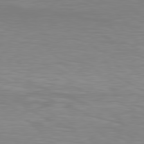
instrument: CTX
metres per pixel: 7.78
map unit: Hpe
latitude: 78.4790
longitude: -121.9150
